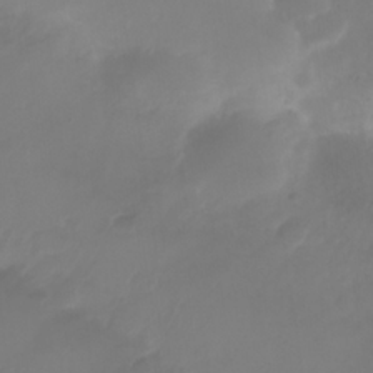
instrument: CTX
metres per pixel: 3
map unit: Nhu
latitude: 25.6127
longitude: -63.0459
